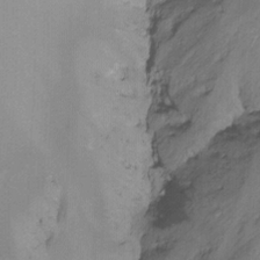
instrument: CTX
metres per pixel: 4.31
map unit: Nhu
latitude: -15.6722
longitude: -52.9514
